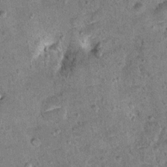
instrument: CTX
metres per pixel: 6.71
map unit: Hto
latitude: 11.1592
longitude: -36.7624
